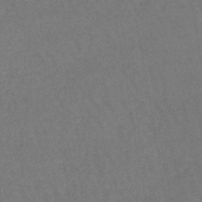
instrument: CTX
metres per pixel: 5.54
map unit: lHb
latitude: -43.5021
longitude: 73.4832
